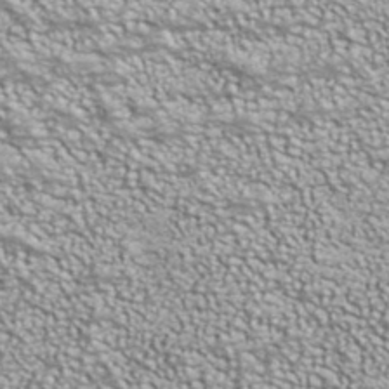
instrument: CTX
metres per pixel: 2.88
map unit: ANa
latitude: 40.1388
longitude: 21.0675
